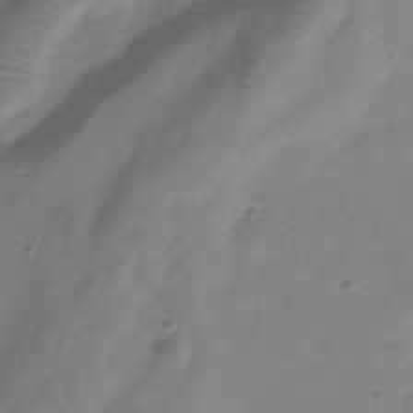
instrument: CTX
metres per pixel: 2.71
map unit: Hve
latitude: -33.7478
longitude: 90.5385
